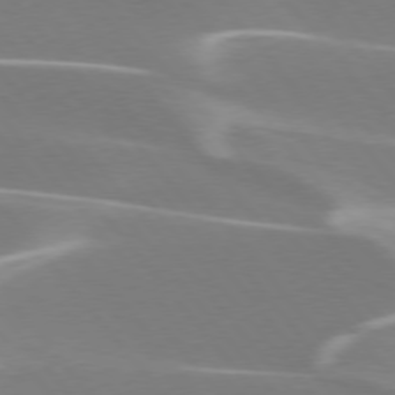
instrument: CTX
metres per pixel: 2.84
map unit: lApd
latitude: 75.8017
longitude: -63.0270
